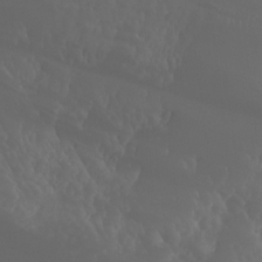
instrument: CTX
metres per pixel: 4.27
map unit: Htu
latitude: -5.2187
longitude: -75.5749
